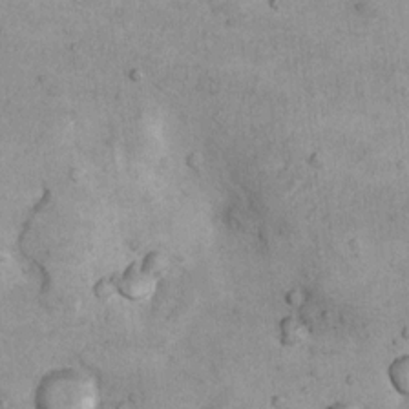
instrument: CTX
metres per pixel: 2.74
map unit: Nhu
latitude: 7.9150
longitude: -23.6883
